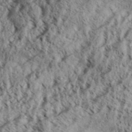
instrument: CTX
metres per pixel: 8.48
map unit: Aa
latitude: 31.6316
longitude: -136.8569
